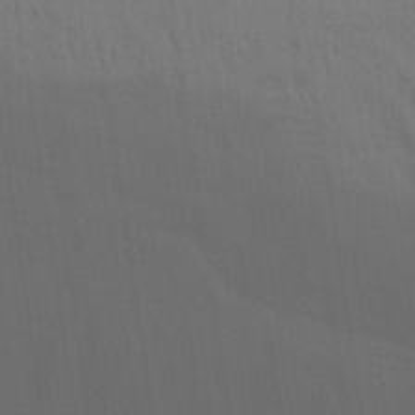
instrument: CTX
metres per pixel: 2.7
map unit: Aa
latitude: 29.4048
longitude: -135.1025
